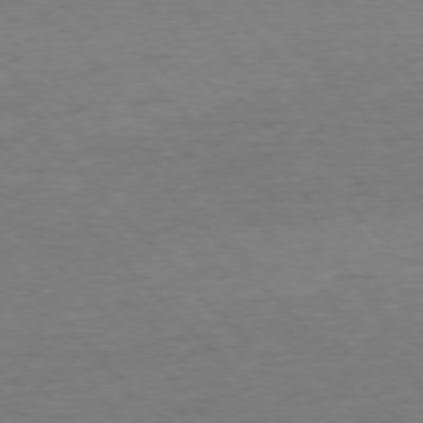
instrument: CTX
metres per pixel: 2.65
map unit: Ap
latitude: -76.6707
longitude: -94.9325
